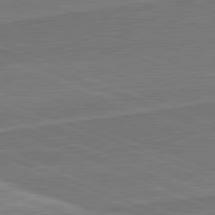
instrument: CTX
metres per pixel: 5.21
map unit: lApd
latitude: 82.1577
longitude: 140.4818
